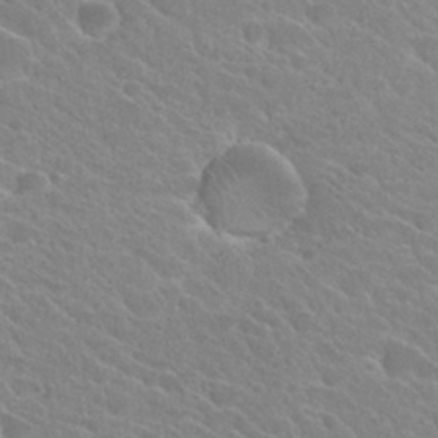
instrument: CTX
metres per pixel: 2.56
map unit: Hto
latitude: 26.0822
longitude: -36.0255
